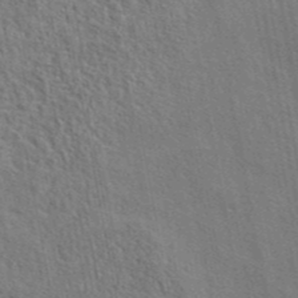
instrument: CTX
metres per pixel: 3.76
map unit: eAb
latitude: 43.3482
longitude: 113.5021
